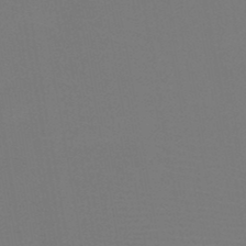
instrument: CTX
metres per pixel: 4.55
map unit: HNb
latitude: -47.0486
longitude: -43.1781
